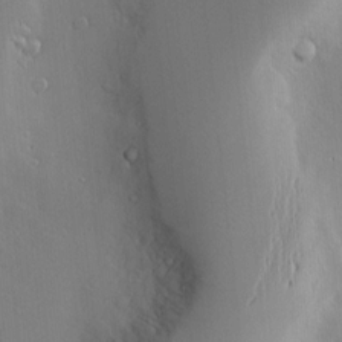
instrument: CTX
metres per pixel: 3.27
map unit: Nve
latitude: -9.8422
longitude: 173.8422
